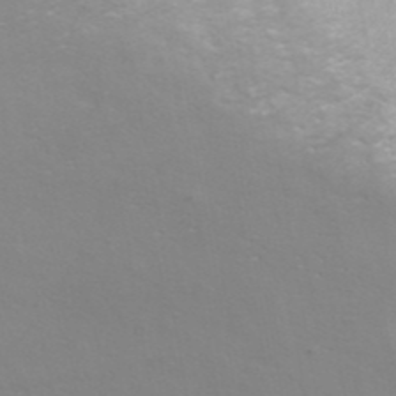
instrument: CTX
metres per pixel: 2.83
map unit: ANa
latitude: 40.3845
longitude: 24.0283
